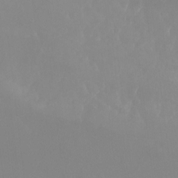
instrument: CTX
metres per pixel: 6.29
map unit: Aa
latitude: -13.4832
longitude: -59.7639
